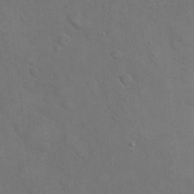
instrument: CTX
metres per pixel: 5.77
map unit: eHh
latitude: 21.3671
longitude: -59.4993
